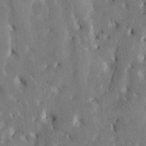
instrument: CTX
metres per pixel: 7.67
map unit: Htu
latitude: -3.3320
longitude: 169.1431
